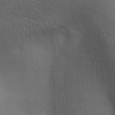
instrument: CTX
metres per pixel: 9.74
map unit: lAa
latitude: -6.4440
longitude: -121.3860
